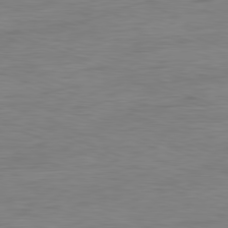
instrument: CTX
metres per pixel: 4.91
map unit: Ap
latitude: -81.1809
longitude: -89.8206
